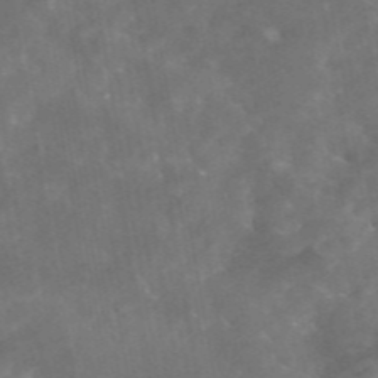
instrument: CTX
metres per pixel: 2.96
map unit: eAb
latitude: 46.0633
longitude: 126.0850
